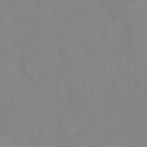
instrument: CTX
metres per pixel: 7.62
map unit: lHb
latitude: -41.7100
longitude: 77.9745
